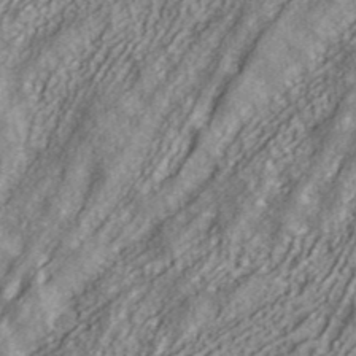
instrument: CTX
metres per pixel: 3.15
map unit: ANa
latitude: 39.9150
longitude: 34.1606
